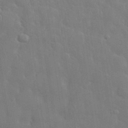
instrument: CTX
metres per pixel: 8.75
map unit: eHh
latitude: 35.3103
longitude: -61.1781
